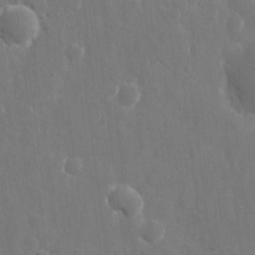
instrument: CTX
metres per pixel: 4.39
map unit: eHh
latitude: 10.6302
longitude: -70.6112
